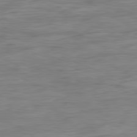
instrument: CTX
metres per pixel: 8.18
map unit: Ap
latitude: -81.4833
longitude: -80.3656
